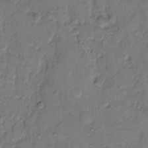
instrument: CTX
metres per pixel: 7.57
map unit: eHh
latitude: 8.7813
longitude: -62.1956
